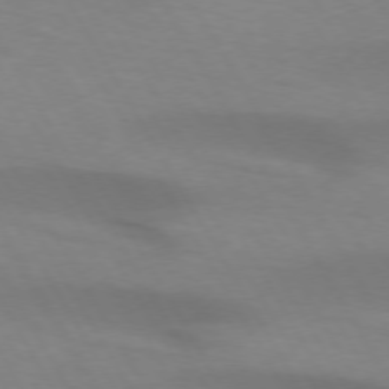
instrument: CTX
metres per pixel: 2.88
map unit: lApd
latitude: 73.1593
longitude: -53.0081
